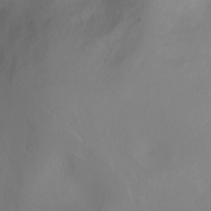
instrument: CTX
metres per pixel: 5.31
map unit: Ht
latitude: -0.0094
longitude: -46.2712
